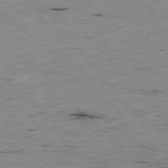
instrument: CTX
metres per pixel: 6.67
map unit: Hpe
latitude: -78.8219
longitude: 16.7275
